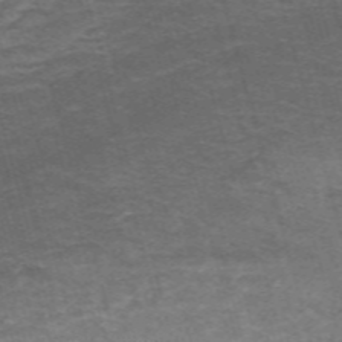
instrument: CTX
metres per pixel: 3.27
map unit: HNb
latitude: -54.0472
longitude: -42.6680
